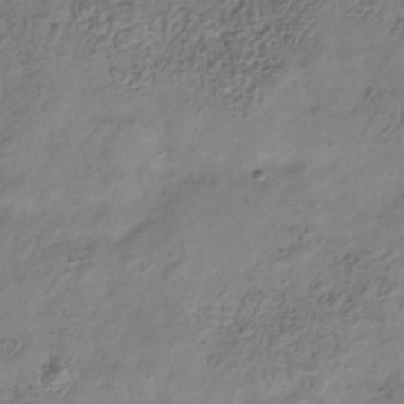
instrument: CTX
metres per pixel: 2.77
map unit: Hve
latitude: -34.0283
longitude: 89.3132
